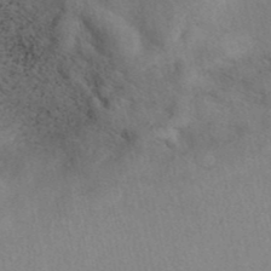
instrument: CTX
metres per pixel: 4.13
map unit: eAb
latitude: 41.1025
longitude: 109.2187
